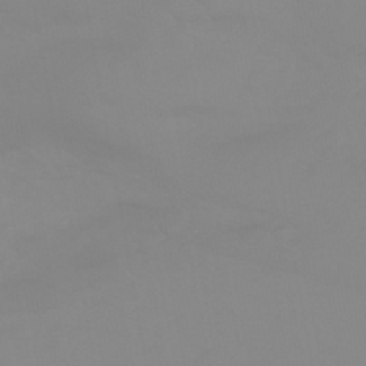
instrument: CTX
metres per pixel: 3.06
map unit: HNhu
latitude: -44.1984
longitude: 90.2740
